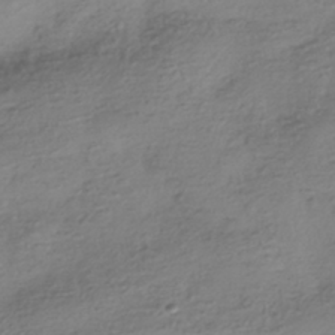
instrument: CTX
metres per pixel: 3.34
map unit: HNhu
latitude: -41.4265
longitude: 99.6911
